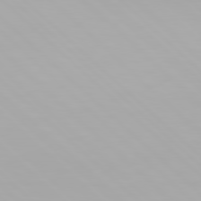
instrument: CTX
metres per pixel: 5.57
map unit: Hpe
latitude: 77.2348
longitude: -164.7813
